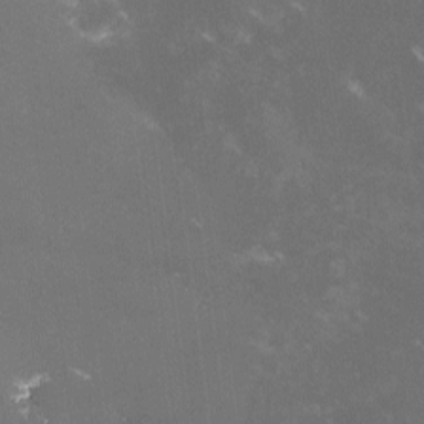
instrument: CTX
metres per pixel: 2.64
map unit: lHvf
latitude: -13.6722
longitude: -101.4238
